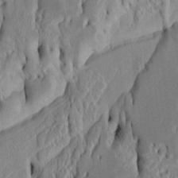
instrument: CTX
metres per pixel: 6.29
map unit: Htu
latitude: -5.1242
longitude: 151.5588
